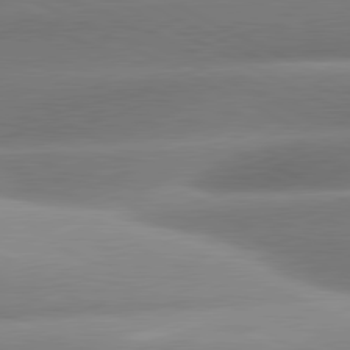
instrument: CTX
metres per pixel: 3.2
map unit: lApd
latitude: 80.8380
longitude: -159.1403
